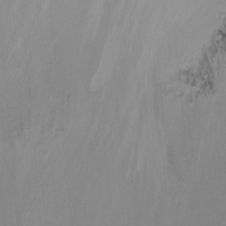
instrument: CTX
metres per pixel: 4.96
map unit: Nhu
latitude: -7.1809
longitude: -65.6505
